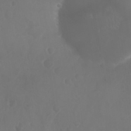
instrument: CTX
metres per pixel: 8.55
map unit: Nhu
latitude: 25.1781
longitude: -62.8002
